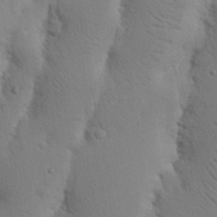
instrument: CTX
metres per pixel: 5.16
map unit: Nhu
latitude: 16.3467
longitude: -75.8017
